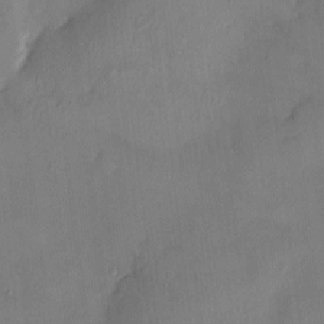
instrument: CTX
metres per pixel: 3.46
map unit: HNhu
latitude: 3.4048
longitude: -5.9150
